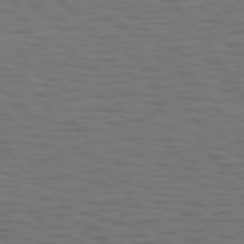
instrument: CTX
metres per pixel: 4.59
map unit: Hpe
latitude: 74.1389
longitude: -131.0837
